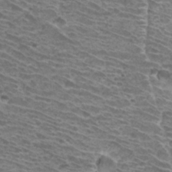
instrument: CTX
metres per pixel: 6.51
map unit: Hto
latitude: 31.7072
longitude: -41.8772
